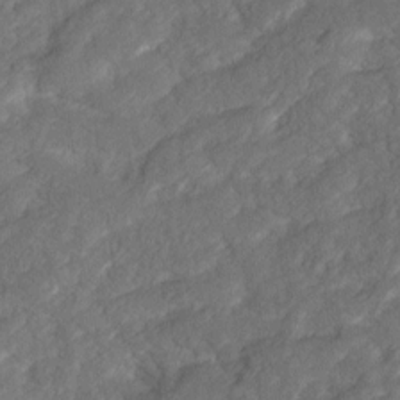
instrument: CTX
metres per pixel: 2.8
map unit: Ave
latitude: 16.7435
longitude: -134.9136
